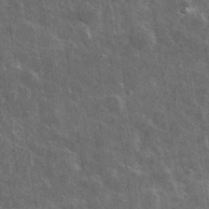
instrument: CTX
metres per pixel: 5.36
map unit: lHvf
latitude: 34.4412
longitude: -88.5168
